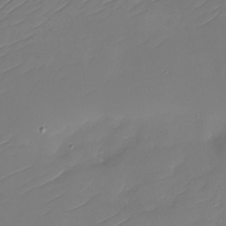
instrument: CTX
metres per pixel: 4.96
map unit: Nhu
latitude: -30.2361
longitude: -72.7247
